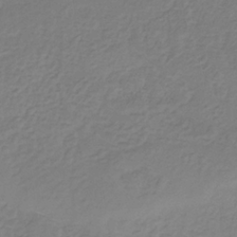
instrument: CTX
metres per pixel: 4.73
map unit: HNb
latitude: -33.4077
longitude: 55.9367
